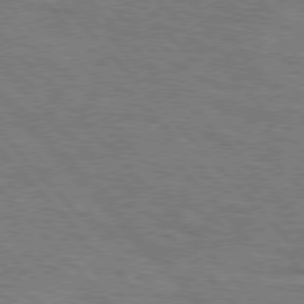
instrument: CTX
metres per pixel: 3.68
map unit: Hpe
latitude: 76.7435
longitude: -161.0458
